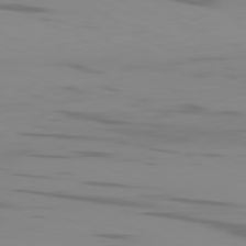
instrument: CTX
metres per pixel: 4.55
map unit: Ap
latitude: -81.2187
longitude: -61.3670
